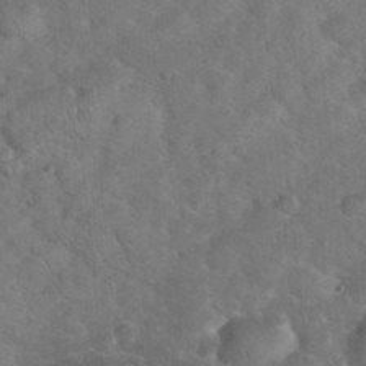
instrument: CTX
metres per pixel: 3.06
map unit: eHh
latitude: 36.6869
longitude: -65.0836
